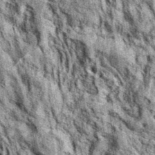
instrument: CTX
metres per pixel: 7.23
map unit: eAb
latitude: 37.8016
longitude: 105.8233
